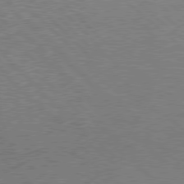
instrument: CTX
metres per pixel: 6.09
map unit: Hpe
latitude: 77.8772
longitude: -157.9339
